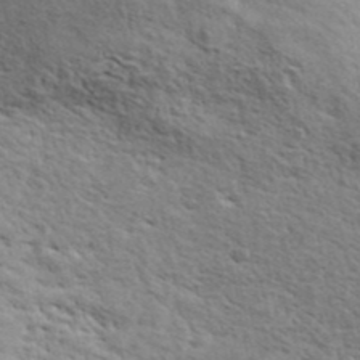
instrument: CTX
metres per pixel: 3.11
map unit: ANa
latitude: 43.3293
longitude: 48.0283
